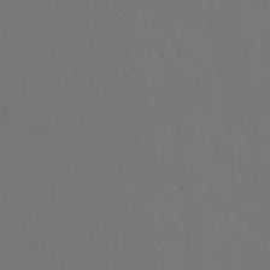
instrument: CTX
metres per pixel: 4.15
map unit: eHh
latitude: 23.0836
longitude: -68.4412
